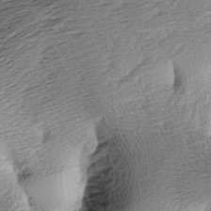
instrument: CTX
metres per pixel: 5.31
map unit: Aa
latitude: 8.1956
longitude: -140.9702
